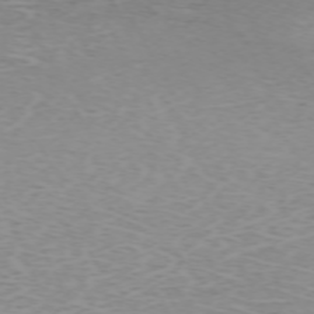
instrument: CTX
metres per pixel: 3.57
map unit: Hpe
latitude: -71.8989
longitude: 12.3873
